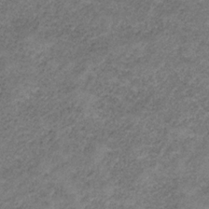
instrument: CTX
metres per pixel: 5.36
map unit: HNb
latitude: -32.8408
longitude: 59.8611
